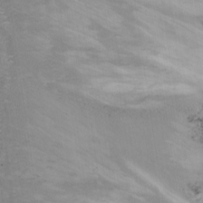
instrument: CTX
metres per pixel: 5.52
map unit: Nhu
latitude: -8.7463
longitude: -65.8016
